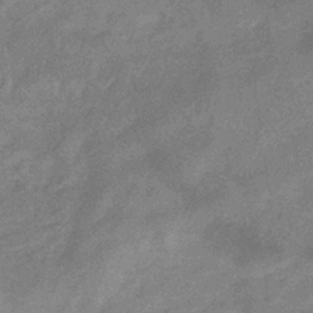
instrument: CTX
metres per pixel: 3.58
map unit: lHb
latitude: -33.1809
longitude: 69.0297
